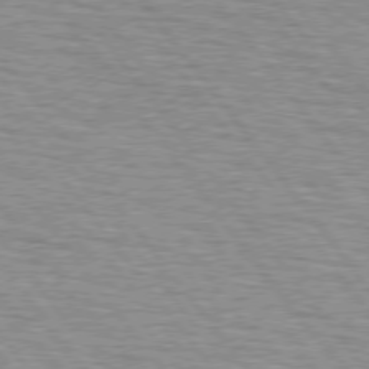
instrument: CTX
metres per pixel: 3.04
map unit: lApd
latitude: 75.2159
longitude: -75.8205
